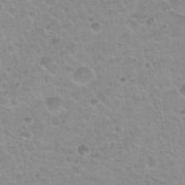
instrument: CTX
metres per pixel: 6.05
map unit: Hto
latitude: 32.6490
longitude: -50.2900
